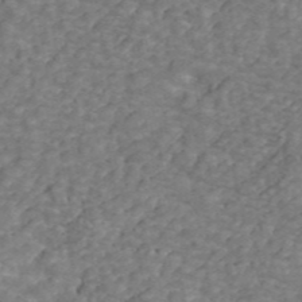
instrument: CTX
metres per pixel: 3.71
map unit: ANa
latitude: 44.5357
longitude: 30.2550
